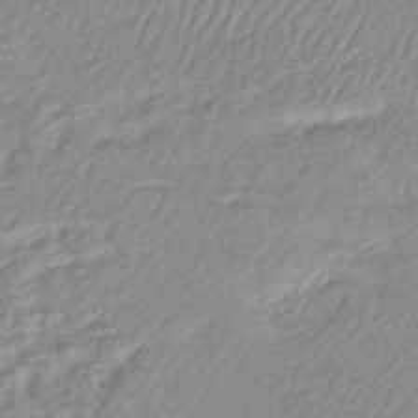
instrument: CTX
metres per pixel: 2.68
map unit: lHb
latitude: -44.1606
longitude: 76.1606
